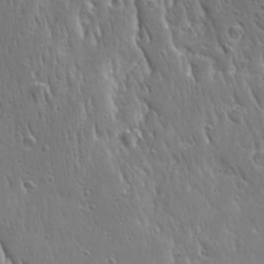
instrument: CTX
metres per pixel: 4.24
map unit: Ave
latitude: 22.6679
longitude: -135.3670
